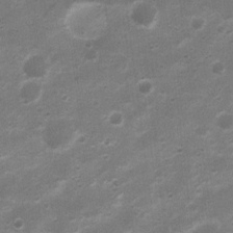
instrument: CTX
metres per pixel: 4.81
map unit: Nhu
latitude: 4.4790
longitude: -26.0822
